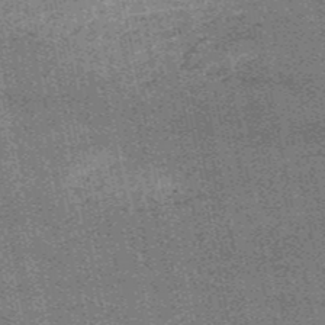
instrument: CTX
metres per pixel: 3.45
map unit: HNb
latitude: -52.3684
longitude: -42.4601
